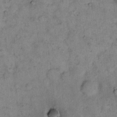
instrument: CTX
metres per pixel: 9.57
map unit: eHh
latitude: 15.5183
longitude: -65.1592
